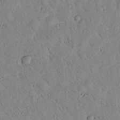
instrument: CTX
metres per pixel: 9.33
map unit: lHvf
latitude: 14.5357
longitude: 179.1053
